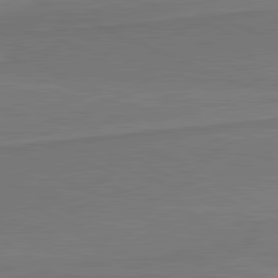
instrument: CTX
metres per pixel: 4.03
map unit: lApd
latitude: 81.7261
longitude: 169.2187
